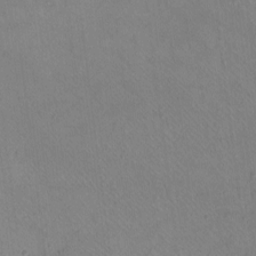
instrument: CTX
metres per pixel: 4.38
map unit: eHh
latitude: -9.9178
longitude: -67.7827
